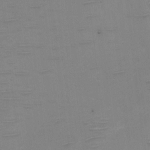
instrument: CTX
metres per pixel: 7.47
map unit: eHh
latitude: -5.2942
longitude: -78.8569
